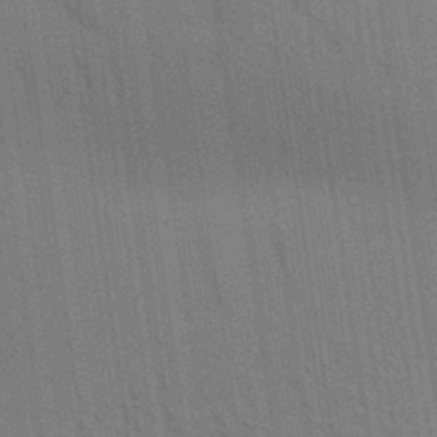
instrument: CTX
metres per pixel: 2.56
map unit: Aa
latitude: 31.7450
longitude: -139.5938
